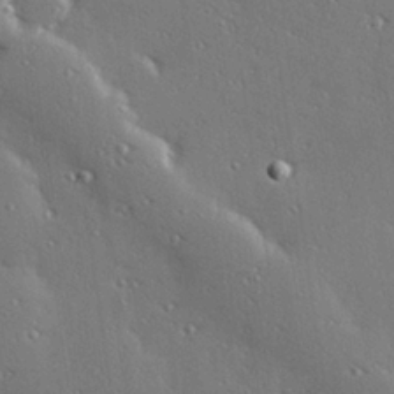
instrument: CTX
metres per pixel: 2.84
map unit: Hve
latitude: 27.3671
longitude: -91.9906
